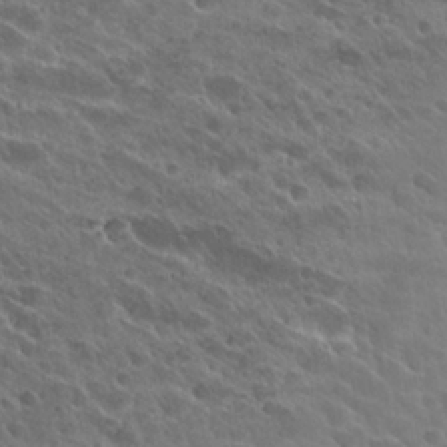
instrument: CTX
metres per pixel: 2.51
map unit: Hto
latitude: 27.3671
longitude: -41.8772
